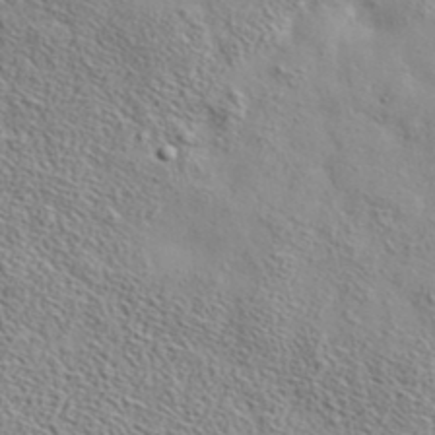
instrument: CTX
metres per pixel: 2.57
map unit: ANa
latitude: 38.4034
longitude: -92.3467
